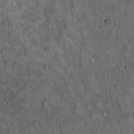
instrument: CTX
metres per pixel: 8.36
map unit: Hto
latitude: 15.6883
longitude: -58.6868
